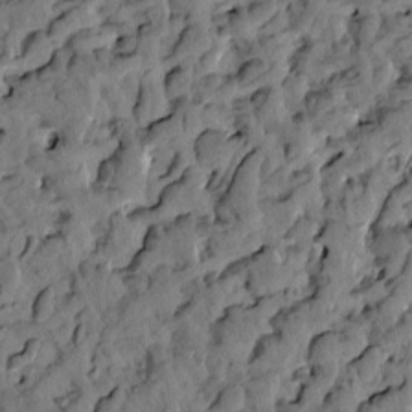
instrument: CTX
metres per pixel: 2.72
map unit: eHh
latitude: -1.5966
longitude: 17.5399
